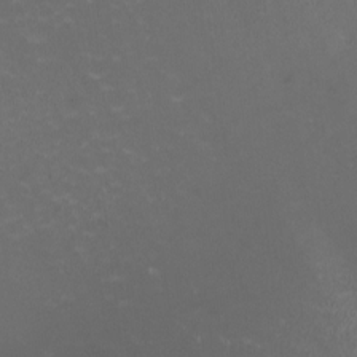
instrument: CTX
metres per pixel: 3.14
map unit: HNhu
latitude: -0.6519
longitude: -2.9513
